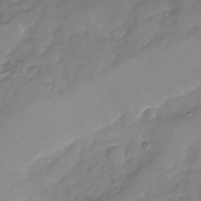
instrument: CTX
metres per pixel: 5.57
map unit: Nhu
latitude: -24.0094
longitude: -56.9135
